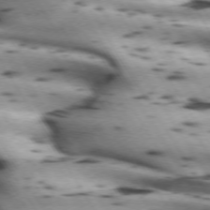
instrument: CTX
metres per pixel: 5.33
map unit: lApd
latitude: 71.9528
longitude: -52.9136
